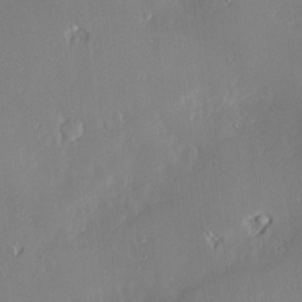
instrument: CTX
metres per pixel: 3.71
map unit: Nve
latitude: -8.9731
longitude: 172.8975
